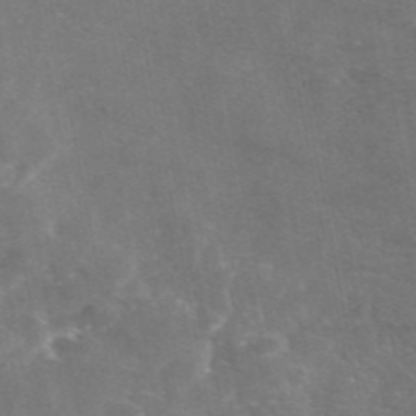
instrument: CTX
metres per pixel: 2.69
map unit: eAb
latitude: 46.6491
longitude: 120.0472
